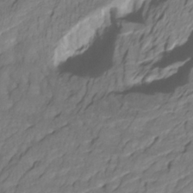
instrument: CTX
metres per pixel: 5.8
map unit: Htu
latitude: -3.9556
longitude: -72.1011
